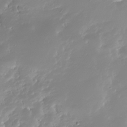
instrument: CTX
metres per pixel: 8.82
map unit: Nhe
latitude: -32.6330
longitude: -117.0647
